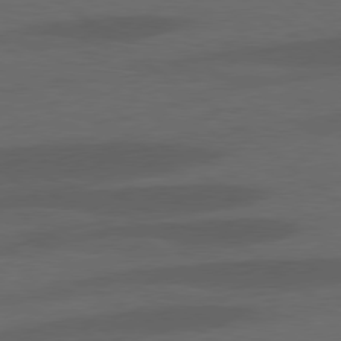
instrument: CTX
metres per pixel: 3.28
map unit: lApd
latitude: 78.1956
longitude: -55.9906
